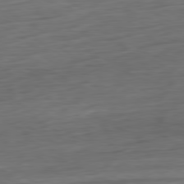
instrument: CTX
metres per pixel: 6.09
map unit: Ap
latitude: -80.5763
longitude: -68.6680
